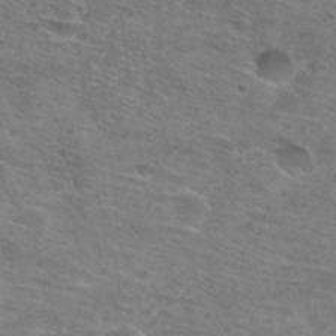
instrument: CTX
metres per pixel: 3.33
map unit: Nhu
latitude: 28.4979
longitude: -48.1200
